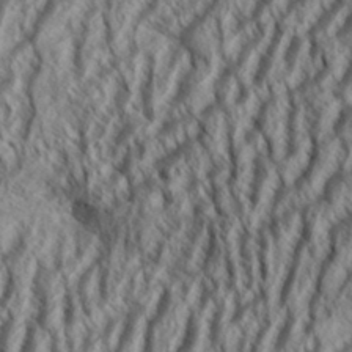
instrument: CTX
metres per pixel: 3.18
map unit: Aa
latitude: 33.9150
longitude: -137.9528
